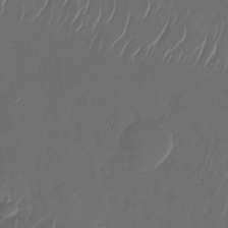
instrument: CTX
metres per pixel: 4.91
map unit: Nhu
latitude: -28.1795
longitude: -66.2333
